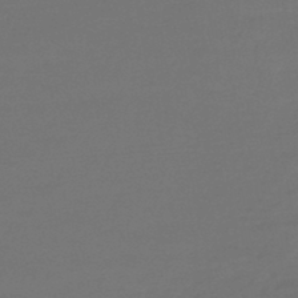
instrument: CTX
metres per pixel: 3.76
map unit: lHb
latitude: -43.9745
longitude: 74.7464
